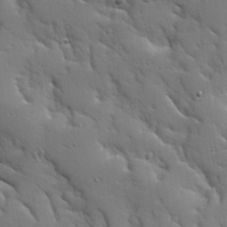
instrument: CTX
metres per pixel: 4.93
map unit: Ave
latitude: 9.1970
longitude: -102.9325
